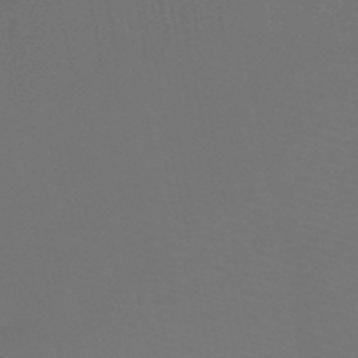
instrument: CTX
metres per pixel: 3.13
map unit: HNb
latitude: -51.2754
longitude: -42.6868
